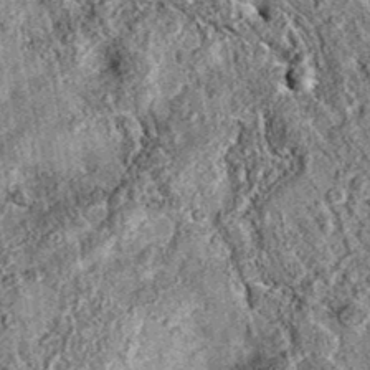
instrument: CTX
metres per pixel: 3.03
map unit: eAb
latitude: 36.2900
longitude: 110.4440
